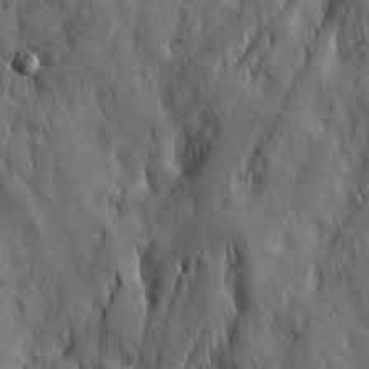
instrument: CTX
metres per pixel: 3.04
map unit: Ave
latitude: 22.8191
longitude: -134.8569
